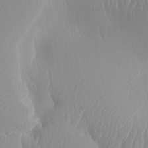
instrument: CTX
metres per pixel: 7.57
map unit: Aa
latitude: 30.9892
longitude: -141.2159
